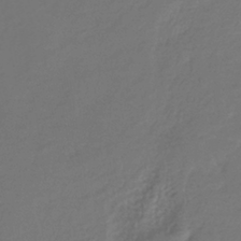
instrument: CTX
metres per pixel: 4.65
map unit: eHh
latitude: -39.1242
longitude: -26.4979
